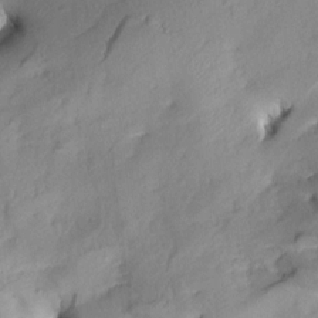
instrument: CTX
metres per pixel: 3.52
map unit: Aa
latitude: 8.2901
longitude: -142.4601
